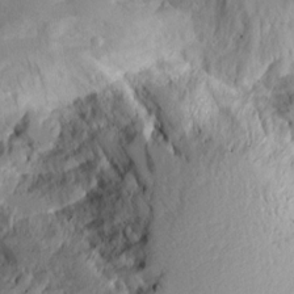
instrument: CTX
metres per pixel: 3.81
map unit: Aa
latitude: 10.6302
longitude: -126.5924
